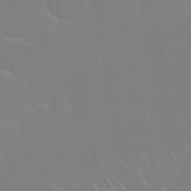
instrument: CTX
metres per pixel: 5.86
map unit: Nhu
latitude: 27.1025
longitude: -61.5182
